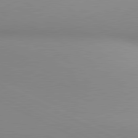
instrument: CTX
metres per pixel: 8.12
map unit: lApd
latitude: 80.8191
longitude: 143.6910
